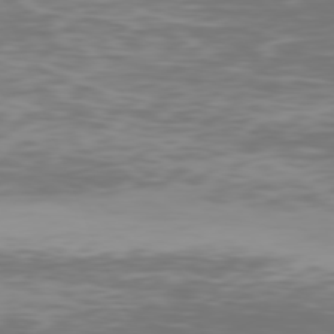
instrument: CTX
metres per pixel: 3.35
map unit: Hpe
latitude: 77.0269
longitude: -165.2537
